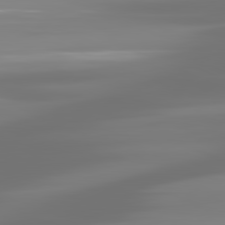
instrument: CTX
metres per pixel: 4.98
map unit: lApd
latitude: 81.5938
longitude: -138.5924
